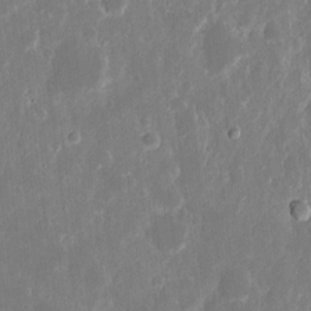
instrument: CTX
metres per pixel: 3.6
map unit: eHh
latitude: 12.0255
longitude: -71.7638
